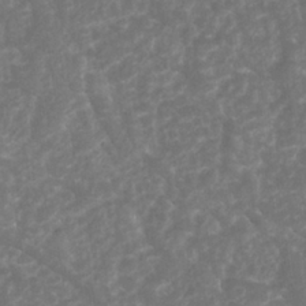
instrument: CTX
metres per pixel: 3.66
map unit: Nhu
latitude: 26.7624
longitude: -65.9906
